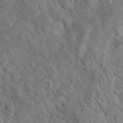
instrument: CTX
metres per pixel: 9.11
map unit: lHvf
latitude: 35.7827
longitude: -85.1781
